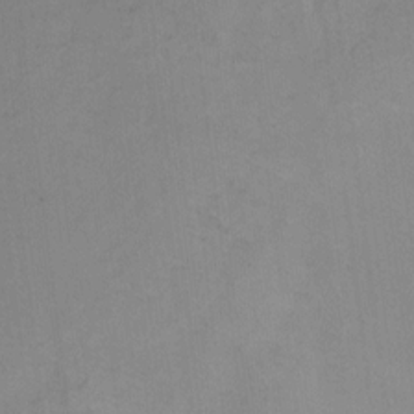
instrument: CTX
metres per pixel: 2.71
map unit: Hto
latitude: 7.0458
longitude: -37.4427
